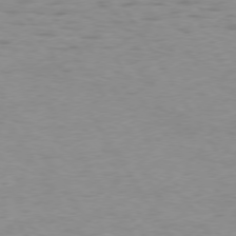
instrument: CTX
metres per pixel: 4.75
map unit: lApd
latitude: 74.3089
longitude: -50.8002
